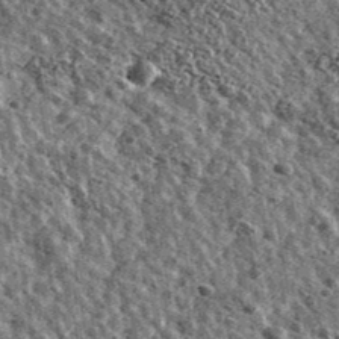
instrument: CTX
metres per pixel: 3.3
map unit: Ave
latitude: 40.4979
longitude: -107.8583
